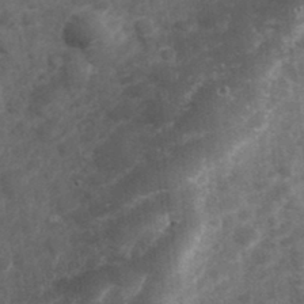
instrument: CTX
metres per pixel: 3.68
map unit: Hve
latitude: 32.9892
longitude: 151.1620
